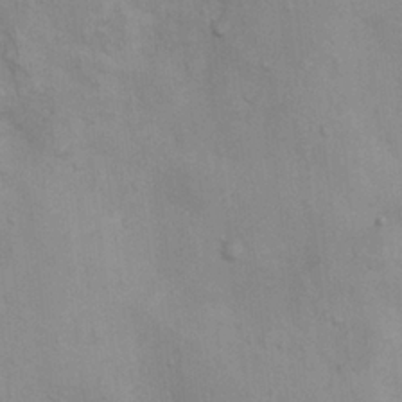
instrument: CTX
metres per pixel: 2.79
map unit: Nhu
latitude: 7.4993
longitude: -24.3278
